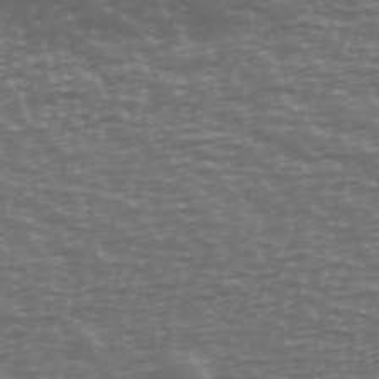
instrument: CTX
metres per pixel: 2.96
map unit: Ave
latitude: 39.0647
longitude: -113.9528
